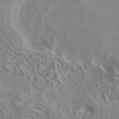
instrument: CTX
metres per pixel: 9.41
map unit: eAb
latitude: 41.1214
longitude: 104.6140
